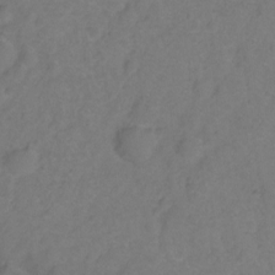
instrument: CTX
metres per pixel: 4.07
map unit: Hto
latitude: -2.7652
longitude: -33.9339
